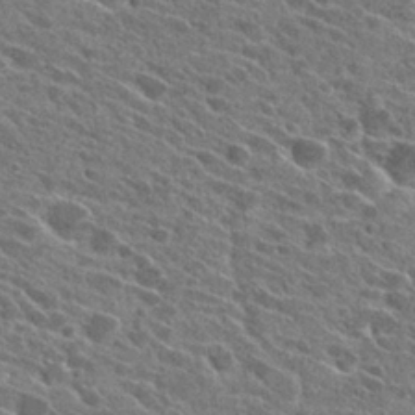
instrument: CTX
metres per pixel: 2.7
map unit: Hto
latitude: 27.3860
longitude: -42.8947
